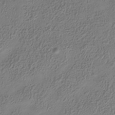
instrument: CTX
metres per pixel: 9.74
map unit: Hve
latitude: -34.5763
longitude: 89.1620
